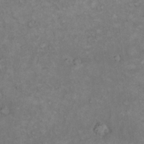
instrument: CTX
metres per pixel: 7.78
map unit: eHh
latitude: 17.2537
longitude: -63.7072
